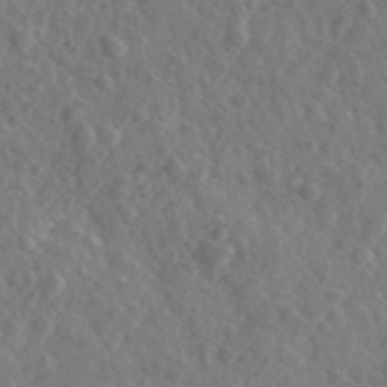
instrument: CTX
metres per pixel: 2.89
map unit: Ave
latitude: 38.5735
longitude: -106.7624
